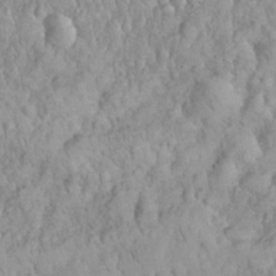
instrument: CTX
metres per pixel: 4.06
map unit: eHh
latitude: 32.6302
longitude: -65.0269
